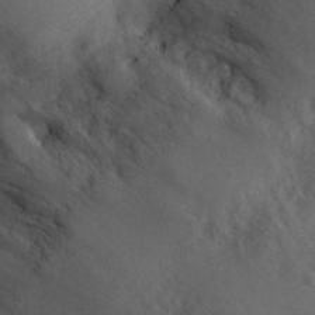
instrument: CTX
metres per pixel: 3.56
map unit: eHh
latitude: 31.0837
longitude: -70.9702
